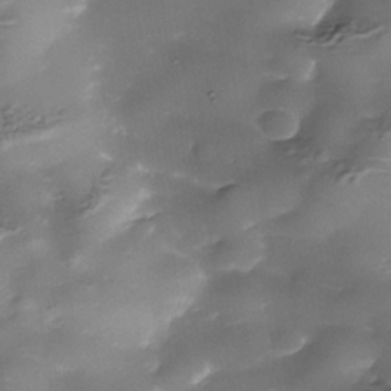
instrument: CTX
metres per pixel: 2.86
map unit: Nhe
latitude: -36.3117
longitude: -89.6694
